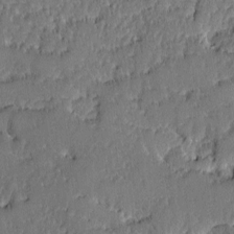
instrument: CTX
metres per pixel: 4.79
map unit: Ave
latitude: -9.0864
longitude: -116.3278
